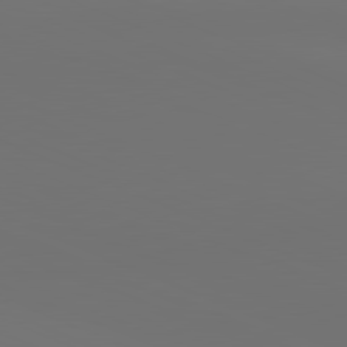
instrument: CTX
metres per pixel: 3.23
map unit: lApd
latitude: 81.6505
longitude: 146.7274
